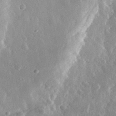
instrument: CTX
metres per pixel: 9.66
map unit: eHh
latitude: 31.6127
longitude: -80.3845
